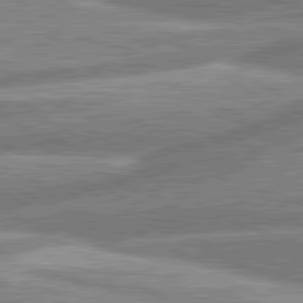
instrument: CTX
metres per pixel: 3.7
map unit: lApd
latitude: 80.7624
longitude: -165.4615
